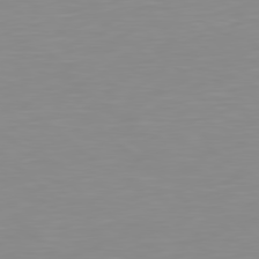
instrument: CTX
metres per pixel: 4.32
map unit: Hpe
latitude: 78.7247
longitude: -172.4034
